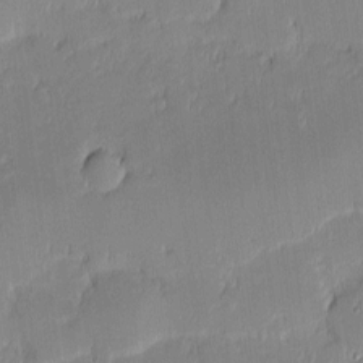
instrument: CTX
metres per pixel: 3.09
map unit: eHh
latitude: -2.1416
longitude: -83.8016
